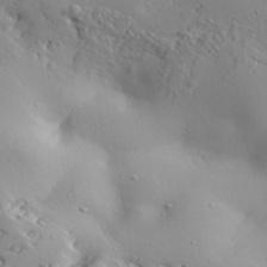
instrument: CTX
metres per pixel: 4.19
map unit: Aa
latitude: 31.6883
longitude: -132.7813
